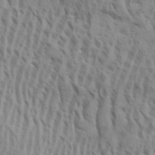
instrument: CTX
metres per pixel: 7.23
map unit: eHh
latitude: 33.8961
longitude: -141.0458
